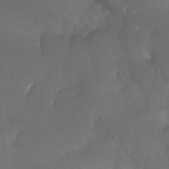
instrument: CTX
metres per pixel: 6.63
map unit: Nhe
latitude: -33.5588
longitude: -145.5749
